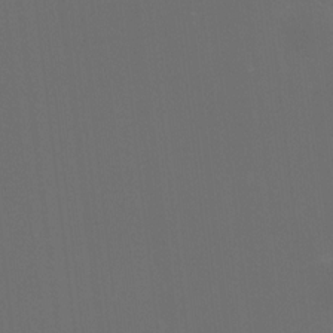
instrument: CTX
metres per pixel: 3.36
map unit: HNhu
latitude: 9.3293
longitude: 13.6533
